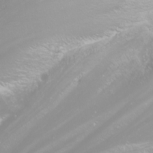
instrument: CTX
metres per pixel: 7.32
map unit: Nhu
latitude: -9.5021
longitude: -70.0633
